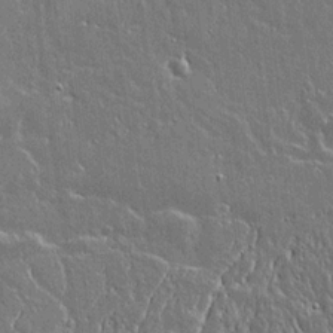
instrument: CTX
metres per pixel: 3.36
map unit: lAvf
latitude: 15.3104
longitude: -128.5168
